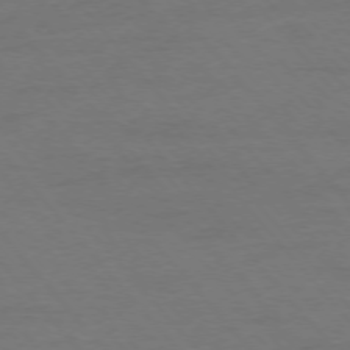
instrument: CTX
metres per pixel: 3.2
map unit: Ap
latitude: -76.1606
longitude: -88.1767
